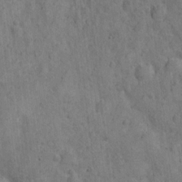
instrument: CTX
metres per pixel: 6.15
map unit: Ht
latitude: 8.7813
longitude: -38.5168
